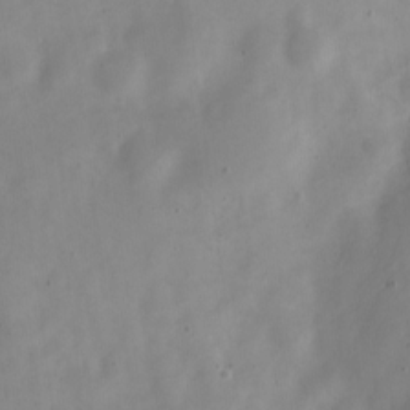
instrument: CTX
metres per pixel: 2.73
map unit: Nve
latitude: -22.4440
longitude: 106.3496
